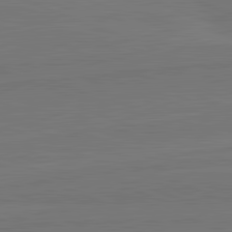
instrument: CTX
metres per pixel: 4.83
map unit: lApd
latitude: 82.4978
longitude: 165.6533
